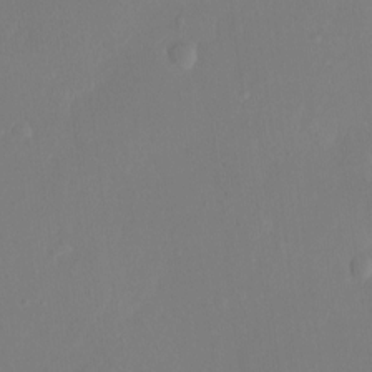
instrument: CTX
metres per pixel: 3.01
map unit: Ht
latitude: -16.8219
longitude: -41.1970
